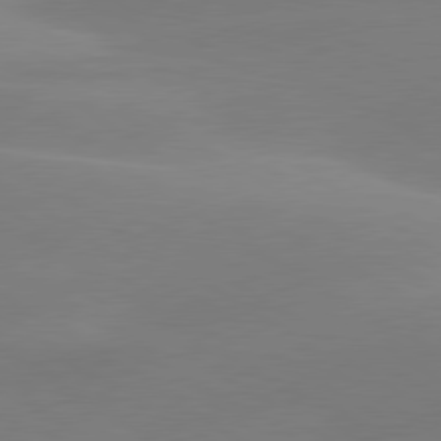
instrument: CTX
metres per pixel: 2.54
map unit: lApd
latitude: 79.9150
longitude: -95.1781
